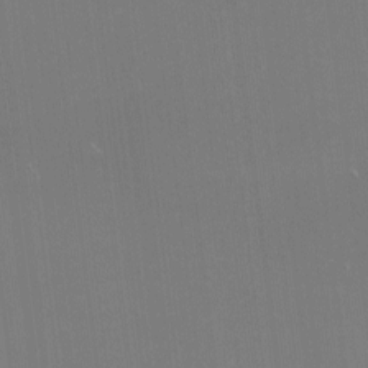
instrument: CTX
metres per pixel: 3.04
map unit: eHh
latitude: -1.4644
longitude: -80.0255
